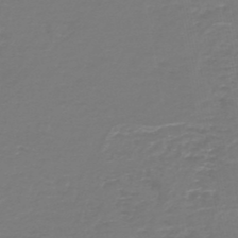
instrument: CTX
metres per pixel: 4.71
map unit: HNb
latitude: -47.1053
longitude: 52.8597
